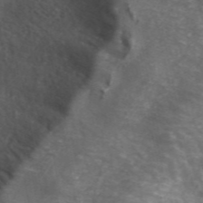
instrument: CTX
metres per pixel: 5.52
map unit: ANa
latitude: 43.1970
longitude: 26.0283
